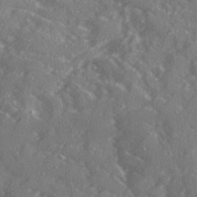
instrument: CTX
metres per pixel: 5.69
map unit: Ave
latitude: 19.7449
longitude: -130.4223
